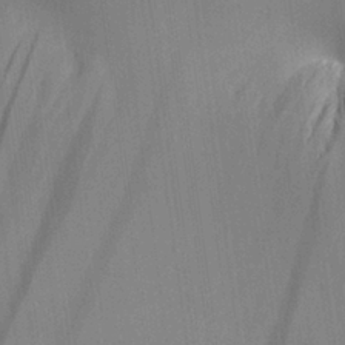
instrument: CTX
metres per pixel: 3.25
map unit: Aa
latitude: 26.4979
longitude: -137.9906
